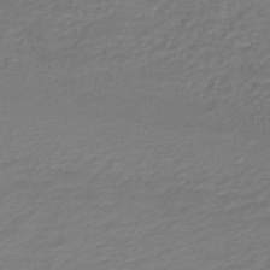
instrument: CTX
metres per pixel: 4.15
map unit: lHb
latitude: -43.2564
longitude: 70.3117
